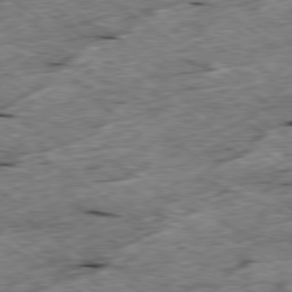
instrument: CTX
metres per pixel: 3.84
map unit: Ap
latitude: -79.5588
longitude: -87.3859
